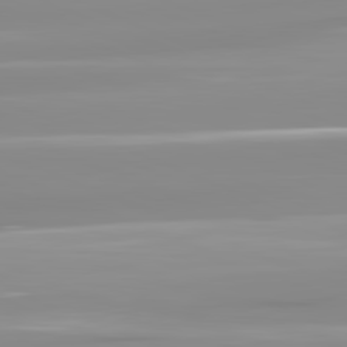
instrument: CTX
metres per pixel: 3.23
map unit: lApd
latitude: 81.9717
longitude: -138.0444
